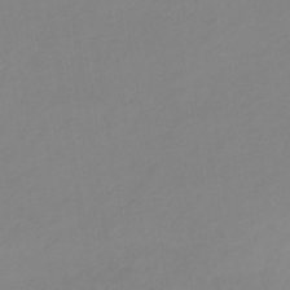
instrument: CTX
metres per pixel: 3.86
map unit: lHb
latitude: -31.2943
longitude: 66.5385
